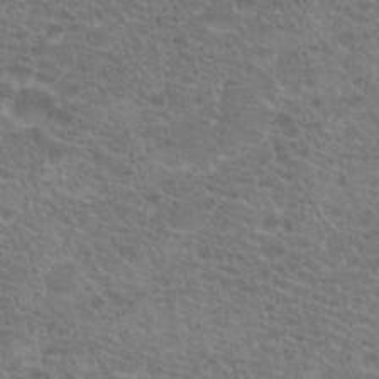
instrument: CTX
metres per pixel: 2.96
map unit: Hto
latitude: 19.5749
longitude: -40.4034
